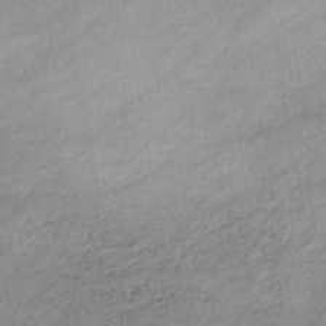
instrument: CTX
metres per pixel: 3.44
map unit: eHh
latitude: -45.0298
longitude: -28.4034
